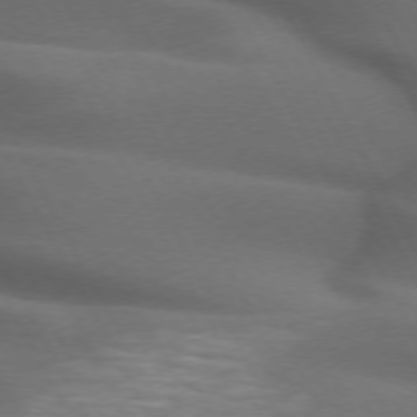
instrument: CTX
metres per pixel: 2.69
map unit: lApd
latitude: 72.4979
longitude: -50.8569
